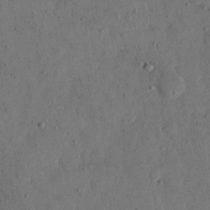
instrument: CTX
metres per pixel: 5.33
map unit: eHh
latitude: 13.6127
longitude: -68.2145
